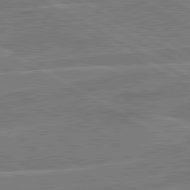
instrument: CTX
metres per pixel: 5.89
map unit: lApd
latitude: 81.0080
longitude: 122.4440
